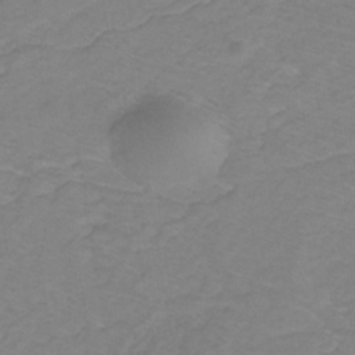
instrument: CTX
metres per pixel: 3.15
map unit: lHb
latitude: -30.7841
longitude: 64.9920
